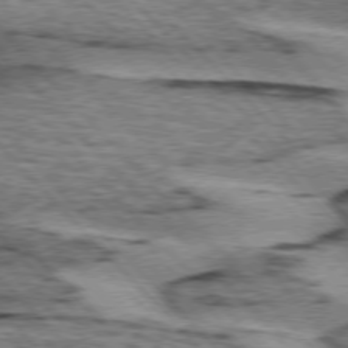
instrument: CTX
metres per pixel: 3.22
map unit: lApd
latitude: 75.4804
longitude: -78.8758
